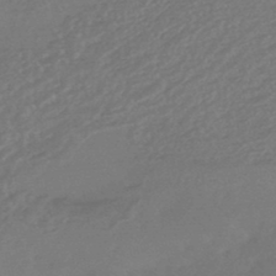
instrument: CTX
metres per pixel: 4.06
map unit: HNhu
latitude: -46.1228
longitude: 91.7100
